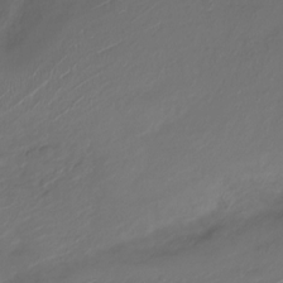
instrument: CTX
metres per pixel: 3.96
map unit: Nve
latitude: -18.3873
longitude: 106.6330
